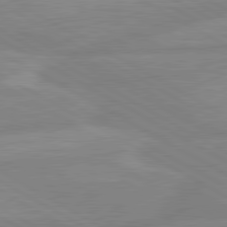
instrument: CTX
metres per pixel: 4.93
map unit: lApd
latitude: 80.5735
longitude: -168.0255
